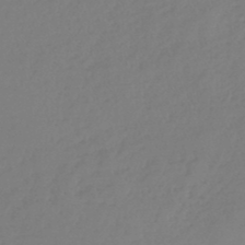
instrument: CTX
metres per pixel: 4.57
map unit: lHb
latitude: -46.3306
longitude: 61.6344
